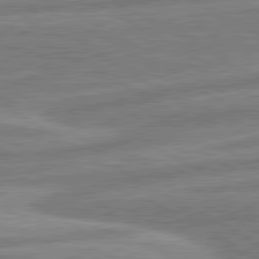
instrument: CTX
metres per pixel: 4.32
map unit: lApd
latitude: 80.6490
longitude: -171.1025
